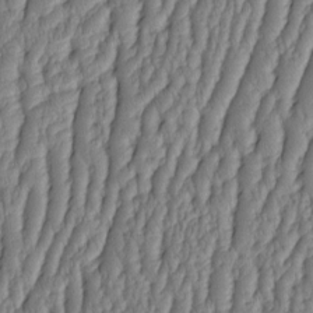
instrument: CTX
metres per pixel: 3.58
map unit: HNhu
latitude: -3.2753
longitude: 13.6533
